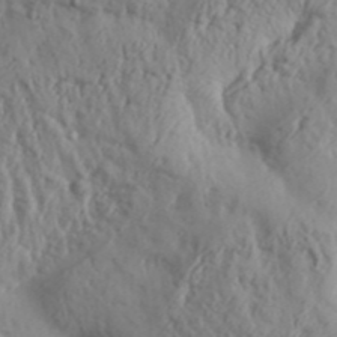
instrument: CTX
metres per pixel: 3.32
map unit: Aa
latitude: 31.0837
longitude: -136.1011
